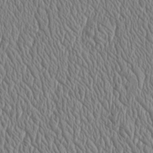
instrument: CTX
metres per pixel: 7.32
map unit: Htu
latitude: -3.9556
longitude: 158.1605
